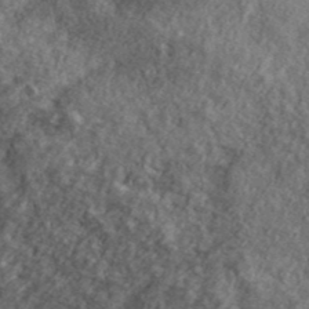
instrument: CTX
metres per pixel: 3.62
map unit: ANa
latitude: 40.1199
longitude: -90.2523
